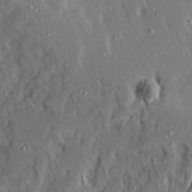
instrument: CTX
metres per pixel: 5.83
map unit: Ave
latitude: 23.6505
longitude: -131.1404
